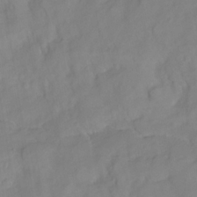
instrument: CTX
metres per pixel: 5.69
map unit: HNhu
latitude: -23.9367
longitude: 49.2376
